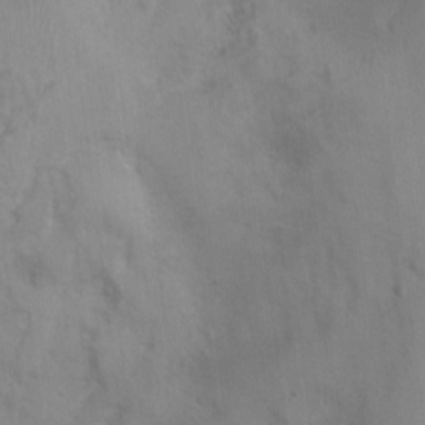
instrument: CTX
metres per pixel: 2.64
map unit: Nhu
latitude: 0.1577
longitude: -16.5545
